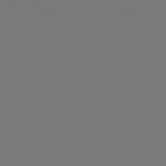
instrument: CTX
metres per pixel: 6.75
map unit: Hpe
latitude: 76.7435
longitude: -162.5546
